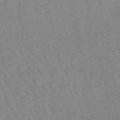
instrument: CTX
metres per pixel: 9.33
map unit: lHb
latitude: -49.8612
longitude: 72.1039
